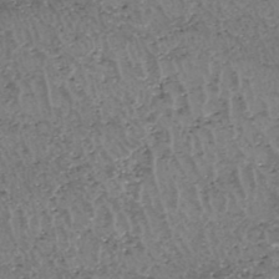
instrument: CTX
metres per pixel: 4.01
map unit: HNhu
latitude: -47.5777
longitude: 31.1053
